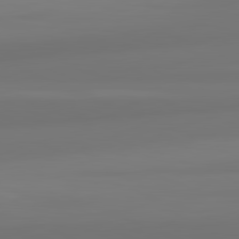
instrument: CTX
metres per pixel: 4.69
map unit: lApd
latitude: 82.1011
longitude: -173.2536
